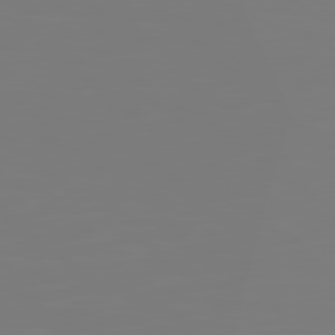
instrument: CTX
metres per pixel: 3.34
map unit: Hpe
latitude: 78.0444
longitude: -138.5168
